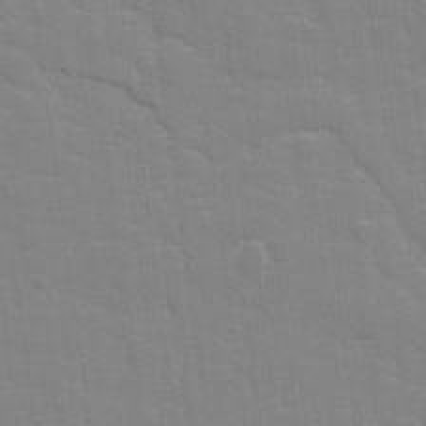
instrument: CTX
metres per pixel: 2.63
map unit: lHvf
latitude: 24.4790
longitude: 142.1794
